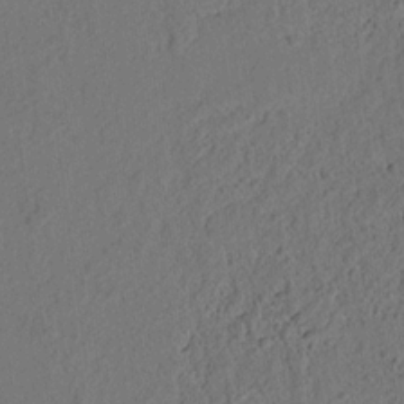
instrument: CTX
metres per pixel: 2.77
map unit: lAvf
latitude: 7.7072
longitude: 165.1243
